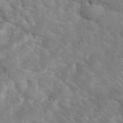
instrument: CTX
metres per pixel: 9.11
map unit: eHh
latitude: 37.2348
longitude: -66.1388
